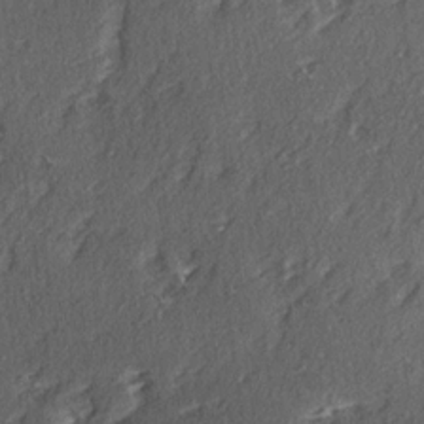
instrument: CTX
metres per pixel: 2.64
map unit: Ave
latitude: 15.6694
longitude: -104.1767
